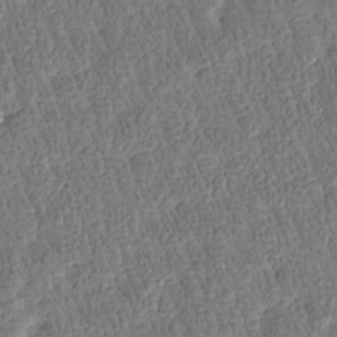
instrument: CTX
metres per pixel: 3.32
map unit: Htu
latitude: -3.6154
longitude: 176.2739
